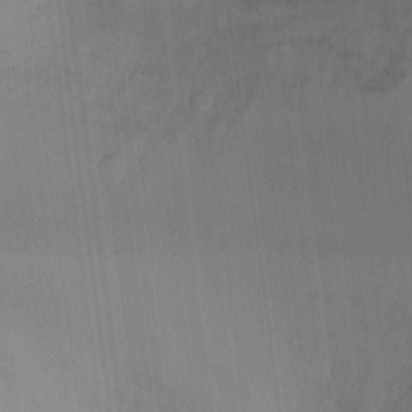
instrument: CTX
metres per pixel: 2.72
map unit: Ht
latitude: -6.1605
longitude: -25.7449
